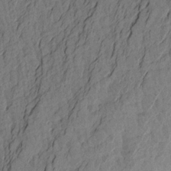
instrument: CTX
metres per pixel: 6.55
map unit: Aa
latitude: 21.4427
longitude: -140.9702
